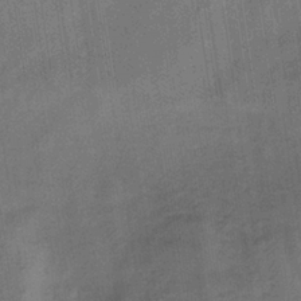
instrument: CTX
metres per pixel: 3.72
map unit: lHb
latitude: -33.9178
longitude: 65.7289
